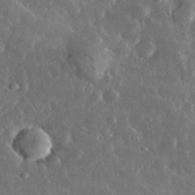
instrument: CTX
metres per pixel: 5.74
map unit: lHvf
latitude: 33.0081
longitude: -90.3089
